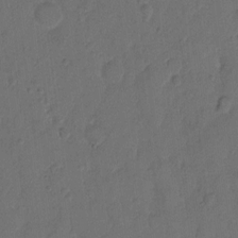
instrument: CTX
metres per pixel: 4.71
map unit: Hto
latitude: 8.1011
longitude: -62.0444
